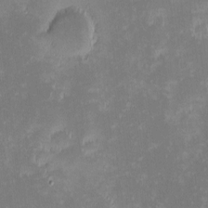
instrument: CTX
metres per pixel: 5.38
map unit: eHh
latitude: -2.2550
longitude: -84.6113
